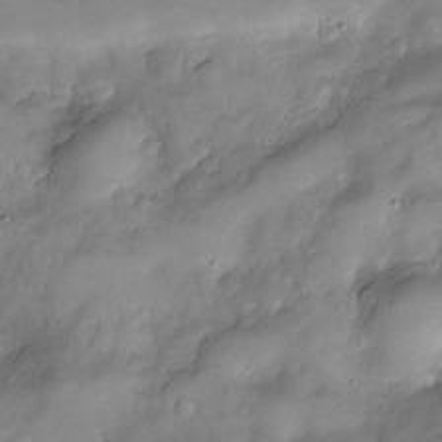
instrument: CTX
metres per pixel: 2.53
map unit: Nve
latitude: -26.3873
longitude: -148.7435
